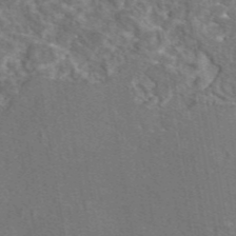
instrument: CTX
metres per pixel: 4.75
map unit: eAb
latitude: 46.3657
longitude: 106.9920
